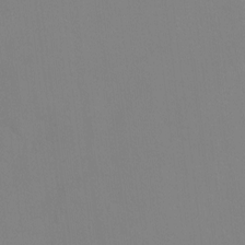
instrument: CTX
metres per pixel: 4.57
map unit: Ht
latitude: -8.0094
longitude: -34.0444
